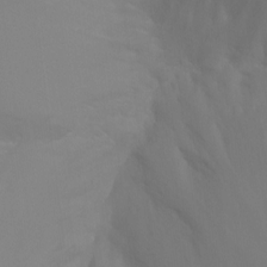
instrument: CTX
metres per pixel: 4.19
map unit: Ht
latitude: -7.4454
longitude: -28.6868
